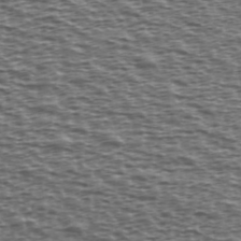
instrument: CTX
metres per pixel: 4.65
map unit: Ave
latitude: 38.8758
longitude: -112.7435
